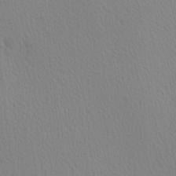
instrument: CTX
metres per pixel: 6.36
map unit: Ave
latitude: 3.4237
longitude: -112.4223
